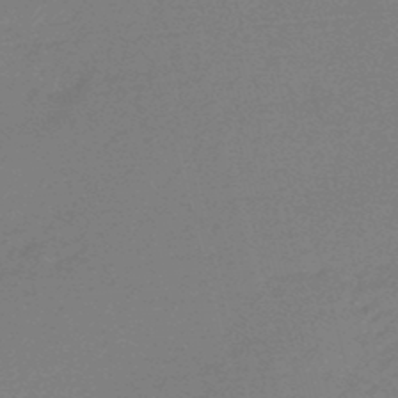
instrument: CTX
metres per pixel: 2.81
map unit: eHb
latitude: -46.8975
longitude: 86.9920
